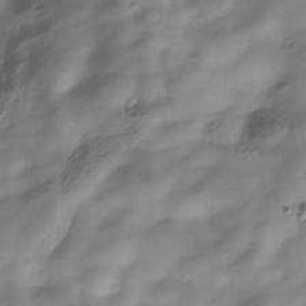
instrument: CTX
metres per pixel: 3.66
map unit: Hve
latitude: -30.8786
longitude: 90.2740
